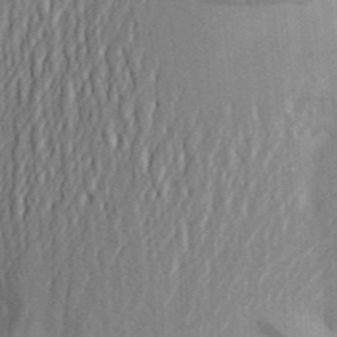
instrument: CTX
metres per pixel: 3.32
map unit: Aa
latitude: 25.6504
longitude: -149.5560
